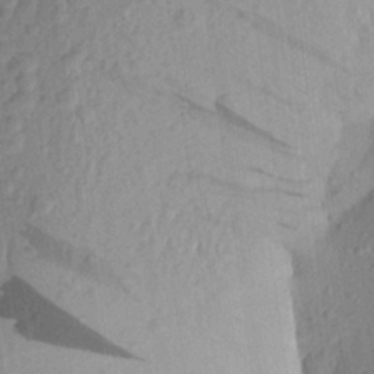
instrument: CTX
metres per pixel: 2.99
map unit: Aa
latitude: 22.5546
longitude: -147.4994
